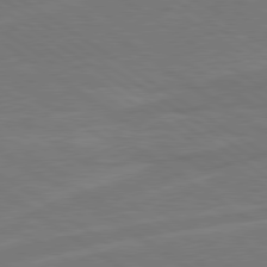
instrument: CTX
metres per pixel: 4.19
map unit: Hpe
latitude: 79.2915
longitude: -125.8583
